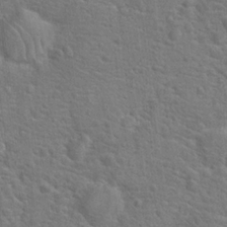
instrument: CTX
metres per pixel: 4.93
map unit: Hto
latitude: 18.0822
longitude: -43.2537
